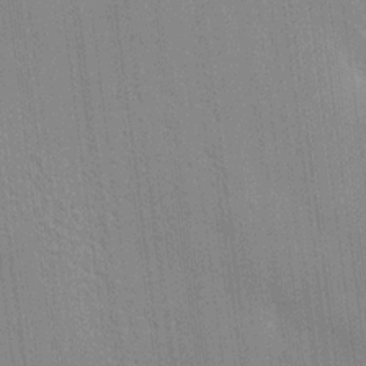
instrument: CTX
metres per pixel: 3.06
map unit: HNhu
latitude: 14.7625
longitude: 12.8786
